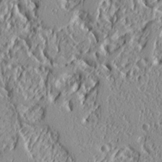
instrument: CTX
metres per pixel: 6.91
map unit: Ht
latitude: 7.8772
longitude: -77.8583
